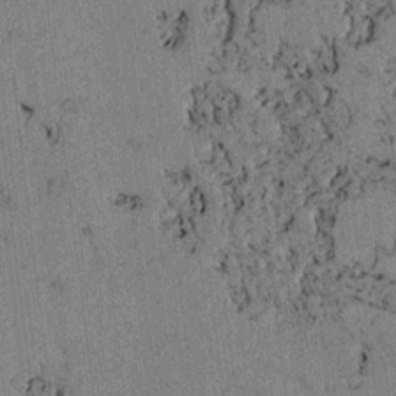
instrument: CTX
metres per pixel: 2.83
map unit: lAvf
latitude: 3.8772
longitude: 158.2739
